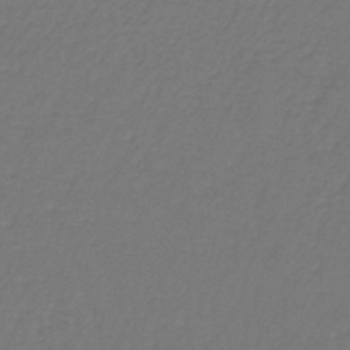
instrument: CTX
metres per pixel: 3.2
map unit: lHb
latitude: -43.0675
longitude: 62.5007
